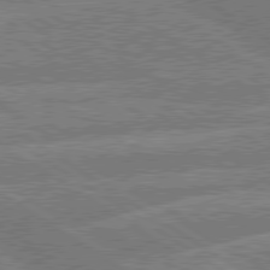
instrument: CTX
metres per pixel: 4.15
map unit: lApd
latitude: 79.6316
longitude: -158.1011
